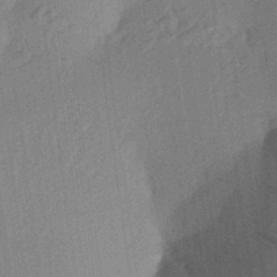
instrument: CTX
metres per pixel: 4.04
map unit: Aa
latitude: 23.2726
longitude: -150.4412
